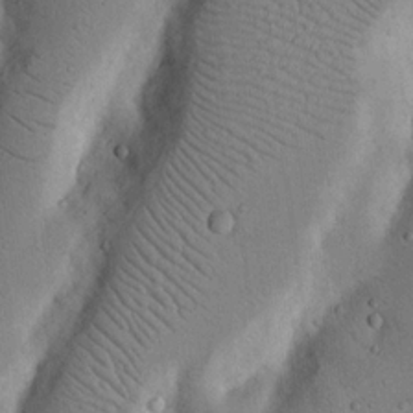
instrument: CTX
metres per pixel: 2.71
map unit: Nhu
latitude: 17.5371
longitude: -74.6302
